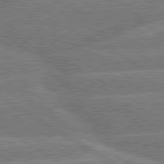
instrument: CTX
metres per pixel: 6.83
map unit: lApd
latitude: 79.9339
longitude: -157.9717
